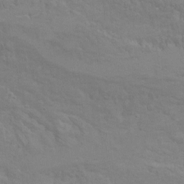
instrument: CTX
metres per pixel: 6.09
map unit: Hto
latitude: 6.7624
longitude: -35.6694
